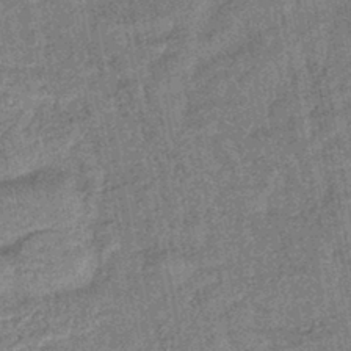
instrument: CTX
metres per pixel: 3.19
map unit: lHb
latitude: -43.2375
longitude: 80.4818
